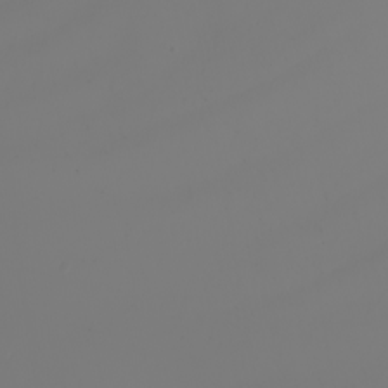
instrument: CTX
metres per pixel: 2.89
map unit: Nhu
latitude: -9.0486
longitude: -95.1592
